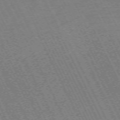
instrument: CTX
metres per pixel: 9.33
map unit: Hpe
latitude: -71.1242
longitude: 9.1242
